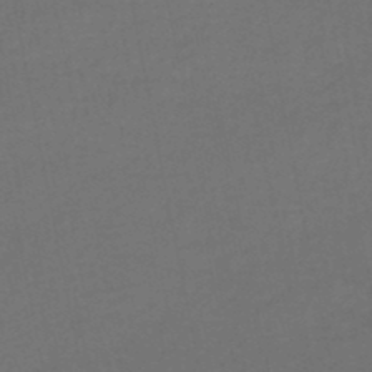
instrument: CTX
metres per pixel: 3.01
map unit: HNhu
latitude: -48.7652
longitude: 100.6140
